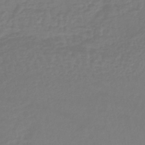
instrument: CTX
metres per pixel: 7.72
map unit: lHb
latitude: -42.0849
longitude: 71.4455
